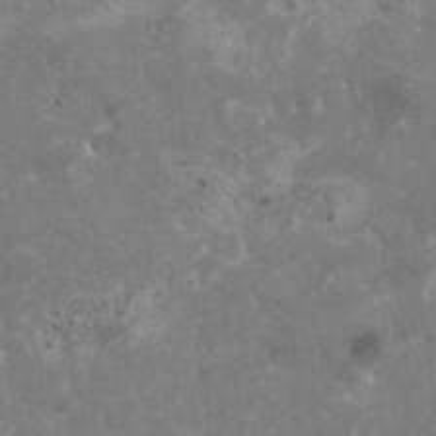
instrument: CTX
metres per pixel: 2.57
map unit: HNhu
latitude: 1.3859
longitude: 3.3698
